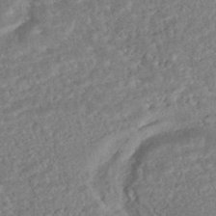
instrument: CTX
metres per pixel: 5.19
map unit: HNhu
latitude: -45.2754
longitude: 100.3873
